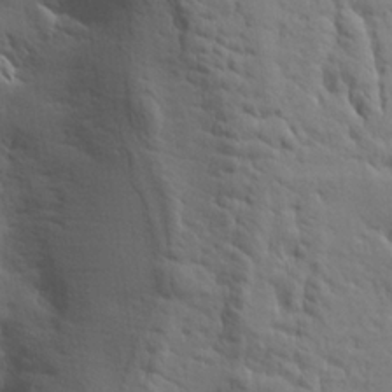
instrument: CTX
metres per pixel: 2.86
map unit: lHvf
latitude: 22.4034
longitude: 141.1998
